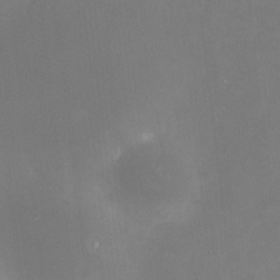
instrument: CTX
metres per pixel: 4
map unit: HNhu
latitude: 7.9339
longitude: 9.8233
